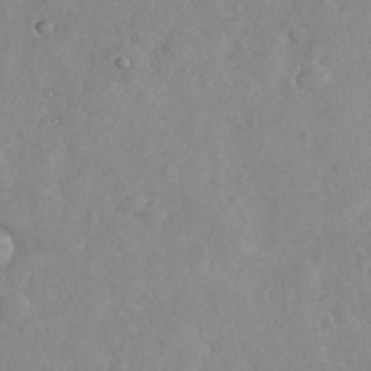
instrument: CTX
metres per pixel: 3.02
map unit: eHh
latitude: 35.5560
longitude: -63.1215
